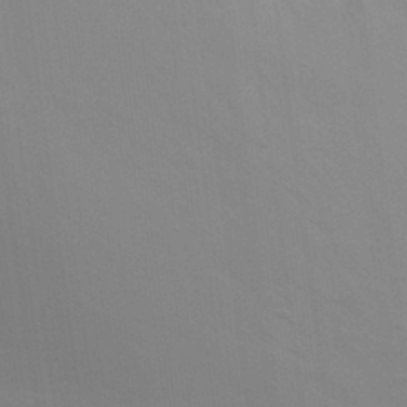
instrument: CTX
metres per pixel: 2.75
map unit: eHh
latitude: 31.3482
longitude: -58.1200
